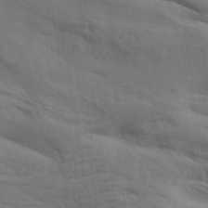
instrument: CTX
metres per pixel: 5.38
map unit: lAa
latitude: 19.0269
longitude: -138.9136
